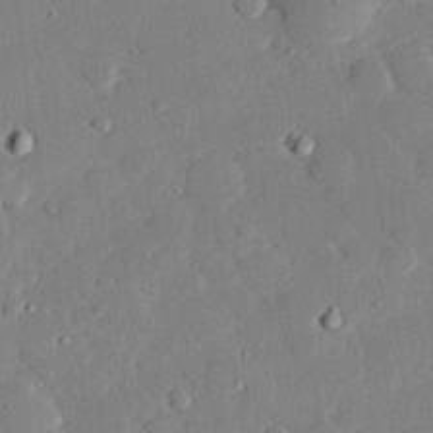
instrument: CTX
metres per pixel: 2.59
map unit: eHh
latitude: 28.3467
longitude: -81.1403
